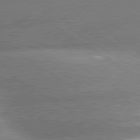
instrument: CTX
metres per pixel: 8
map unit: lApd
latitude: 80.4790
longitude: -161.8205
